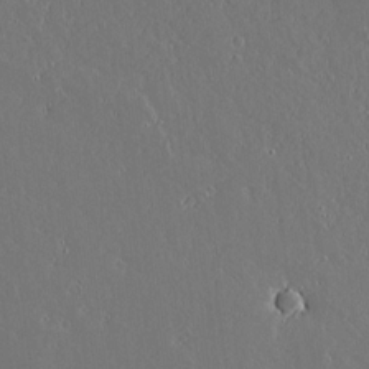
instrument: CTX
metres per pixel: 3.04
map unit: lAvf
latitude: 17.1214
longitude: -126.6491
